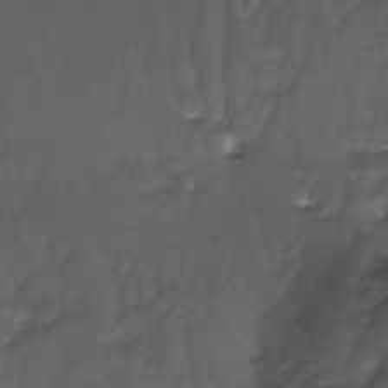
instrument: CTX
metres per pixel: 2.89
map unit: Nhe
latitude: -35.8611
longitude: -117.7450
